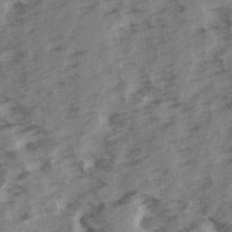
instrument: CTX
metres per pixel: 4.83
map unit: Ave
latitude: 15.3104
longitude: -103.4993
